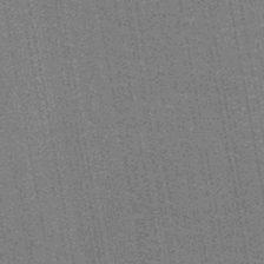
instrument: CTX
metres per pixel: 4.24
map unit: HNb
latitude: -47.3320
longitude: -46.9325
